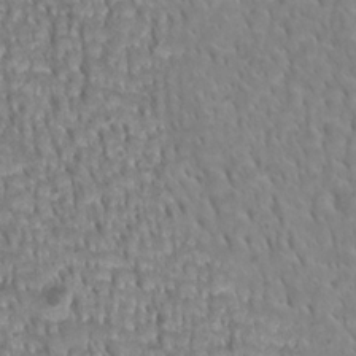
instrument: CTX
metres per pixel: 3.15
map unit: Htu
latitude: 2.8758
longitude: -21.3482
